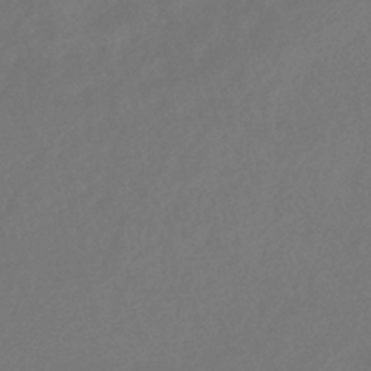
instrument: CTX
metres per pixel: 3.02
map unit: eHb
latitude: -35.6344
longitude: 78.7841
